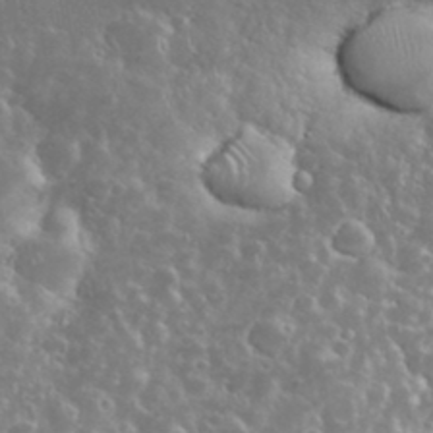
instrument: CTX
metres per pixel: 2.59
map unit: eHh
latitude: 34.7435
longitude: -61.4426
